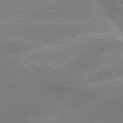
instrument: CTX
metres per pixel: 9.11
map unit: lApd
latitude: 79.5371
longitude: -131.8584
